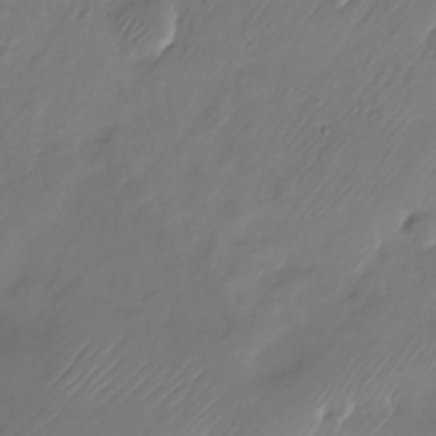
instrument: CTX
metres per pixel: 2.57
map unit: Nhu
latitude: -22.0850
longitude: -72.0633
